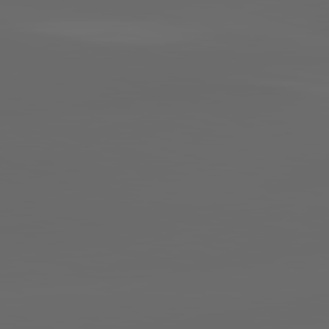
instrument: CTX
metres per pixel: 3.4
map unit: lApd
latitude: 82.9513
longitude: -137.1215
